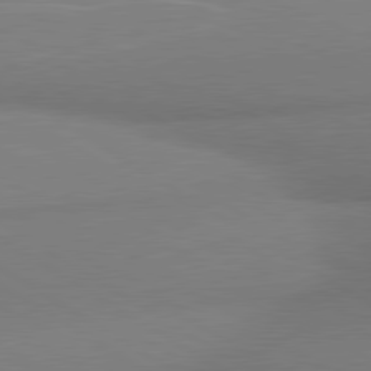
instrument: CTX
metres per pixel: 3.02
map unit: lApd
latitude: 80.0444
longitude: 177.8800
